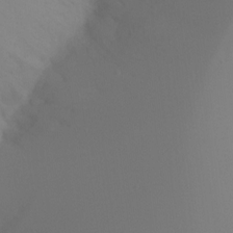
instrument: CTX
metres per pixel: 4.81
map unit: Ht
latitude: -8.9542
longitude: -33.2915
